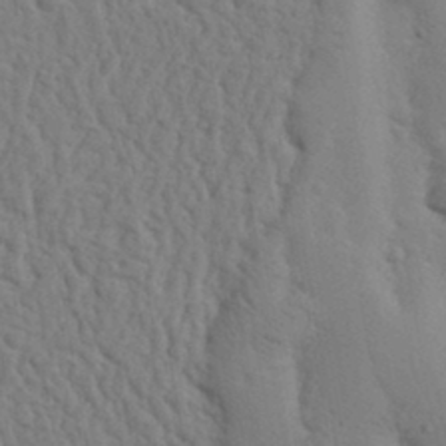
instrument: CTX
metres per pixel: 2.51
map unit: Nhu
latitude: 16.2523
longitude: -75.9528
